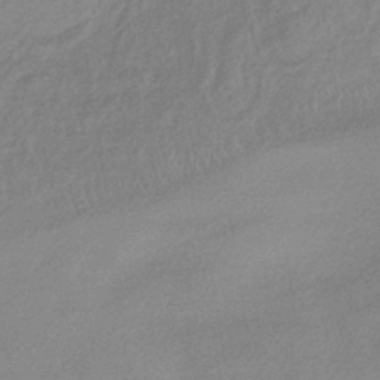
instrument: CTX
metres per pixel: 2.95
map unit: lHb
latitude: -36.5573
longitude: 69.2942
